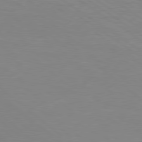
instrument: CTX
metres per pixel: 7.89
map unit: Hpe
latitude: 78.8758
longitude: -123.2159
